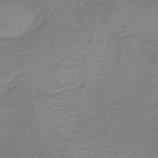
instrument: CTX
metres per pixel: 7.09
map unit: HNb
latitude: -35.8611
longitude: 53.5399
